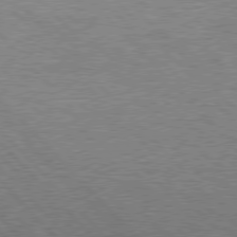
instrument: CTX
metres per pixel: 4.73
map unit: Hpe
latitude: 77.3670
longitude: -157.5938
